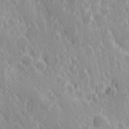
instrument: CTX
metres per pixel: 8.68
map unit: Hve
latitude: 25.4426
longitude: 146.1039
